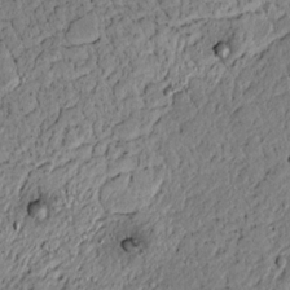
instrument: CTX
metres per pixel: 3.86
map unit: lAvf
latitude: 4.8758
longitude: 167.1620
